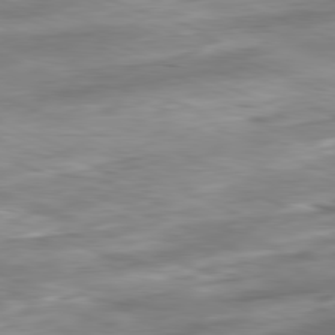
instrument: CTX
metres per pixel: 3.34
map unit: Ap
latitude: -81.7856
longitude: -80.4601
